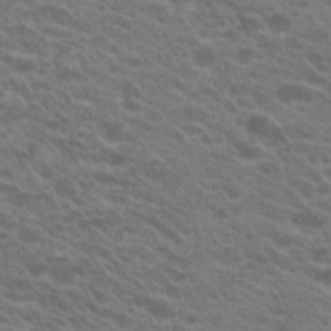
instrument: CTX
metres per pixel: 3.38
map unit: Hto
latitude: 22.1578
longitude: -37.5938
